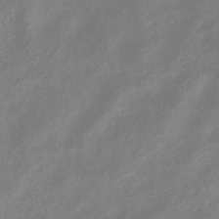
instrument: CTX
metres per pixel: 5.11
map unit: HNhu
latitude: -41.4454
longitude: 92.0472
